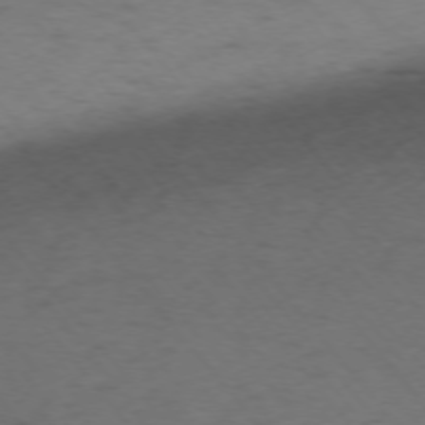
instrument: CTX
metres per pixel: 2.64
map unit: Ap
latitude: -75.5399
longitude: -66.7057
